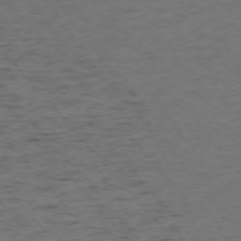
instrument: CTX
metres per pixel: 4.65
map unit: Ap
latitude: -75.5588
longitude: -89.9717
